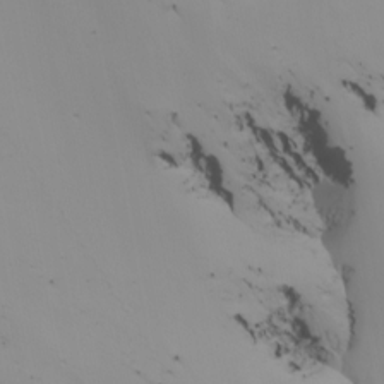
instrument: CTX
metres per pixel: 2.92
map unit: Nhu
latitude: -6.8030
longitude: -93.5560
